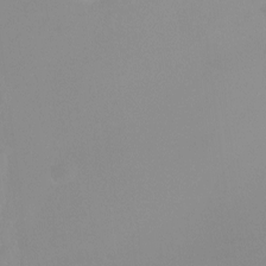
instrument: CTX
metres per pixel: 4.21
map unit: Ht
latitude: -3.3509
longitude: -26.1200
